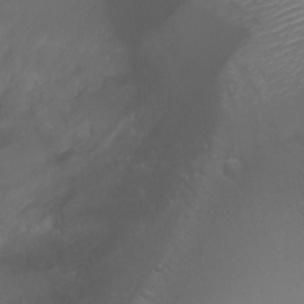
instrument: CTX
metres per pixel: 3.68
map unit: Ht
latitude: -1.1998
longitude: -18.8947
